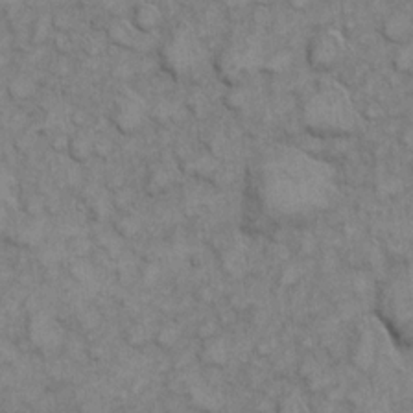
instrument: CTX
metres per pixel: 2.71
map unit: eHh
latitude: 6.8380
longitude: -64.8380
